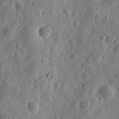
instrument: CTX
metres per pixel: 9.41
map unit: eHh
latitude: 11.0459
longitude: -73.8206
